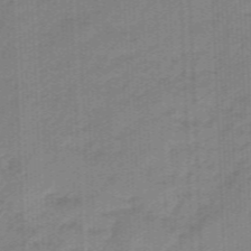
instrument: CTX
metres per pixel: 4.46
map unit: eHb
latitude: -46.1417
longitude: 83.2565
